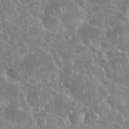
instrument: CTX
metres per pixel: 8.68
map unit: eHh
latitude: 35.8205
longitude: -61.1970
